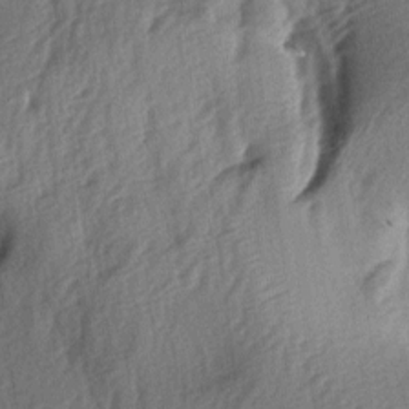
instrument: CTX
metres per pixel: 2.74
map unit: lAa
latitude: -4.9352
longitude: -123.9150
